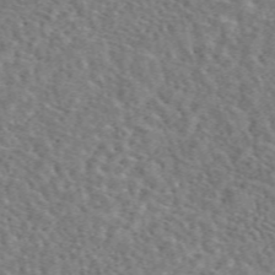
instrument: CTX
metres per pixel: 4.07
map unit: eAb
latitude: 44.3089
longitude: 111.5021
